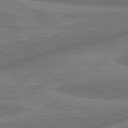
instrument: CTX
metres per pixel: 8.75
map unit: lApd
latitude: 81.3104
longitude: -166.8380
